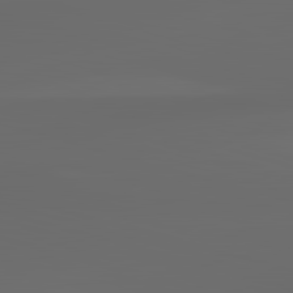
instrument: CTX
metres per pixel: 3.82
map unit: lApd
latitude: 83.3103
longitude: -133.7828
